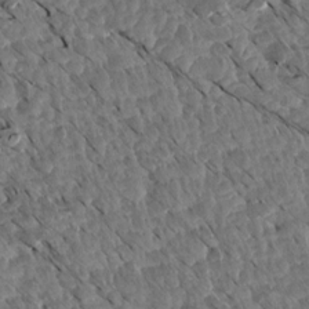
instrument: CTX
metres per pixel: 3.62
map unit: Aa
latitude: 14.1578
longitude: -140.8758
